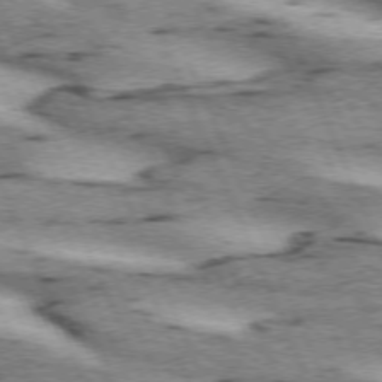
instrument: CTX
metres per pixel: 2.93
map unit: lApd
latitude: 72.5735
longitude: -53.8961
